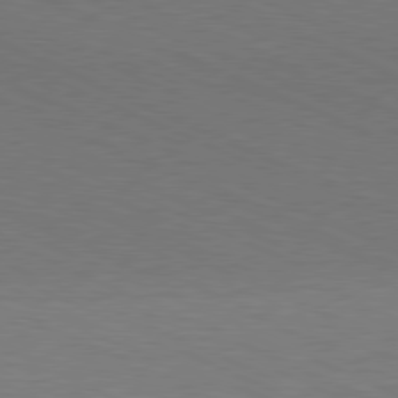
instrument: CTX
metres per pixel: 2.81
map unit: Hpe
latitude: -81.4266
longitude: 15.5777
